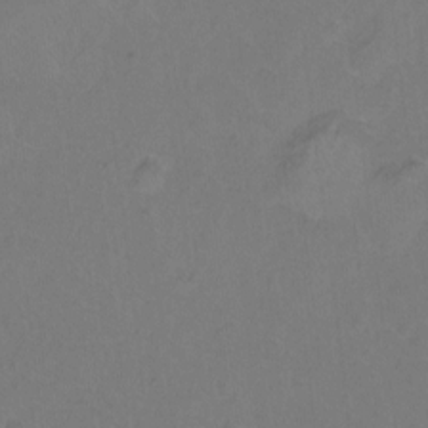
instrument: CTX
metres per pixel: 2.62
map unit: Hto
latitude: -11.8611
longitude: -39.2348
